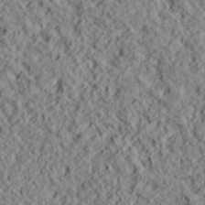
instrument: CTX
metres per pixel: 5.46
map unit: lHvf
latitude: 38.8569
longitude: -88.5357
